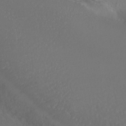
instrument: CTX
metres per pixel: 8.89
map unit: HNhu
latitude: -37.0486
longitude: 33.1054
